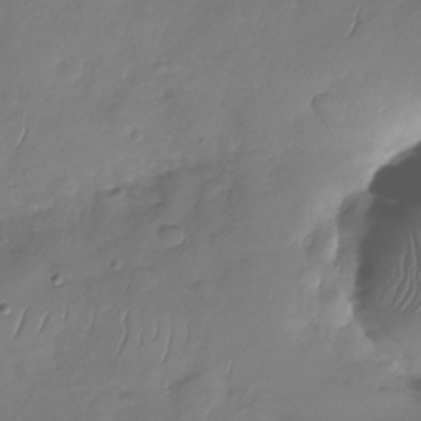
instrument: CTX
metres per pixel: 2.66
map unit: Nhu
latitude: -29.5210
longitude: -59.0459
